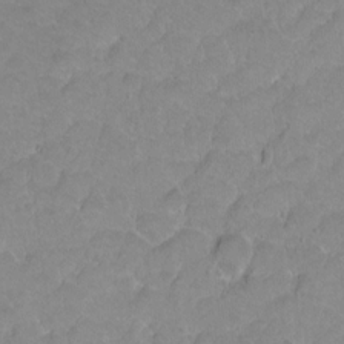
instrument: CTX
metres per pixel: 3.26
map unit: Hto
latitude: 2.4601
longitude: -33.0647
